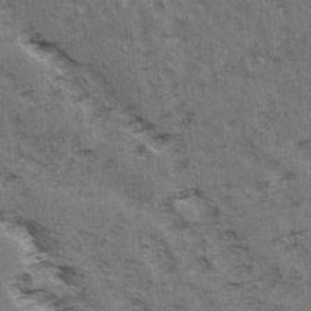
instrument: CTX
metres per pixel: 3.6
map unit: Ave
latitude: 15.1970
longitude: -104.4790
